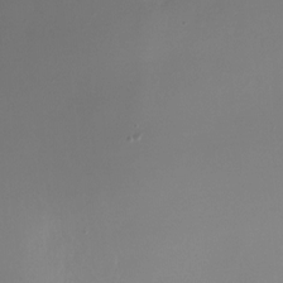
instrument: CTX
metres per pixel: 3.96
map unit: Nhu
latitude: -23.3510
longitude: -71.4615
